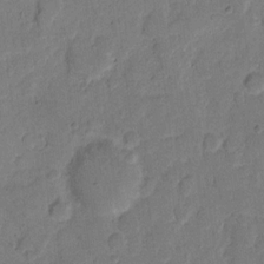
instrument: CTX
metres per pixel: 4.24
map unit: eHh
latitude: 10.9136
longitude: -64.9703
